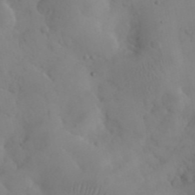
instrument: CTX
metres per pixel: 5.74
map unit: eHh
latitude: 25.8016
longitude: -66.7057
